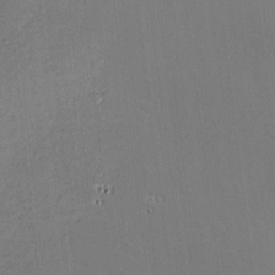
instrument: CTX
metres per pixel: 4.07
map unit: Nve
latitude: -8.9542
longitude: 175.5210
